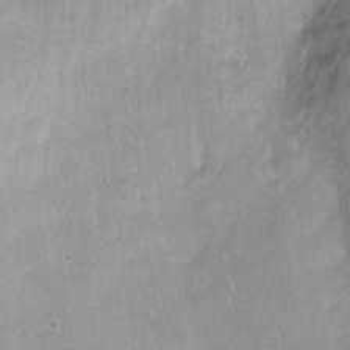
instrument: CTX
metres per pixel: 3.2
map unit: Nhu
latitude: -8.3306
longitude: -42.7813
